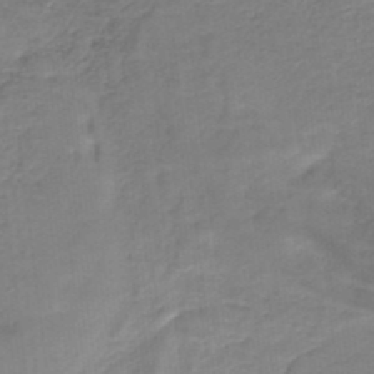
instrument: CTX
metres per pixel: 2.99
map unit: HNb
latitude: -34.6329
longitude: 59.9556
